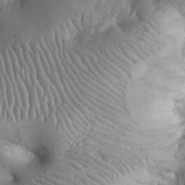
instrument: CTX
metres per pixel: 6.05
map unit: eHh
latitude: 32.0633
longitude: -65.3104
